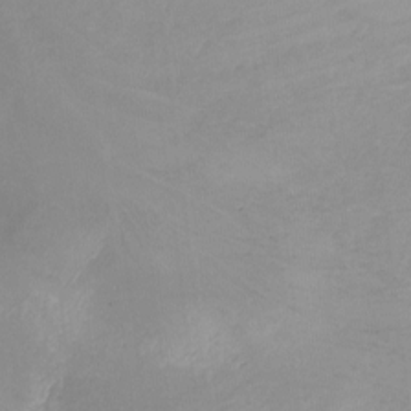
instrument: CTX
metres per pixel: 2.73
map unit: Ht
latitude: -17.3132
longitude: -45.3859
